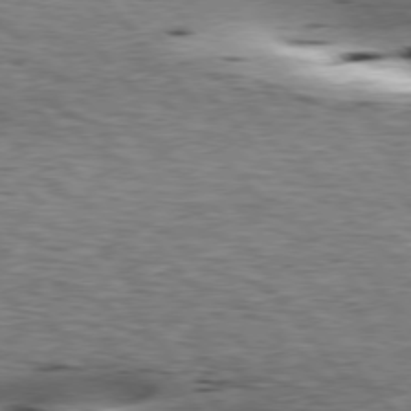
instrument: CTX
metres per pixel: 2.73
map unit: lApd
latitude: 76.4034
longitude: -61.2537
